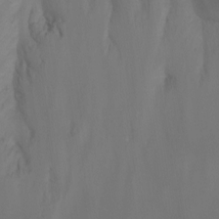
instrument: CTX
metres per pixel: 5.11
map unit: Nhu
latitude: -14.6708
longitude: -55.5371
